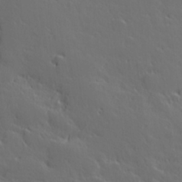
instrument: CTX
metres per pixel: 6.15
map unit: Hve
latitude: 26.9325
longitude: 144.0850
